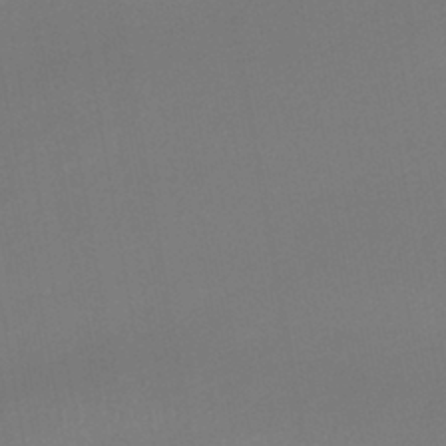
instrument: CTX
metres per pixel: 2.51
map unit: lHb
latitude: -42.5195
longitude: 74.0094
